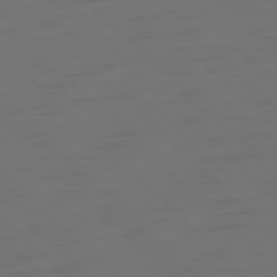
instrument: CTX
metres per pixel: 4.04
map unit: Ap
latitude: -79.9178
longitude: -55.7261
